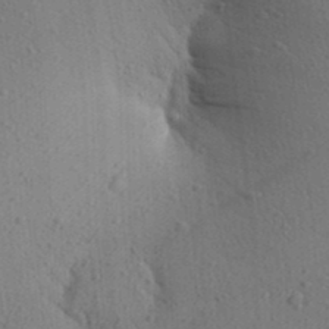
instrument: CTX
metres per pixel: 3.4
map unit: Aa
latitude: 26.1011
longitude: -148.8380
